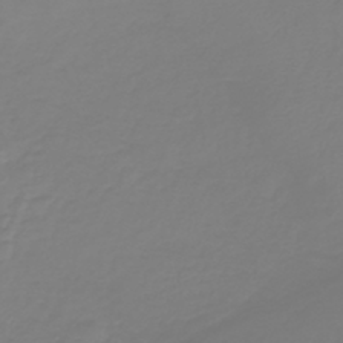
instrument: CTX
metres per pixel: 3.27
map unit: lHb
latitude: -42.1605
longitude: 60.4062
